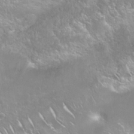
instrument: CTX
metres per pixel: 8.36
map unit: Nhu
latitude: 24.5923
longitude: -60.2144
